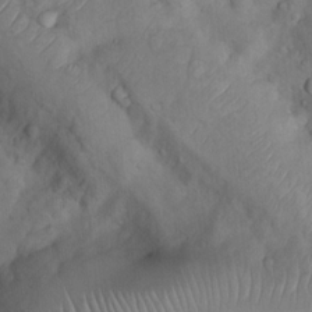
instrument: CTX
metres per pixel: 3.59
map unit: Nhu
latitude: 9.0836
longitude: -23.0647
